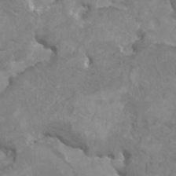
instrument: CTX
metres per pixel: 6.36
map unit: HNhu
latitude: 3.7260
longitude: -2.0633
